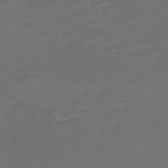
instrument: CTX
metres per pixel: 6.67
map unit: Nve
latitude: -59.4076
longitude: 57.8044
